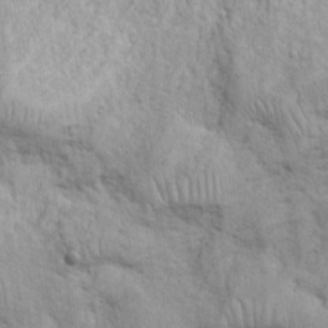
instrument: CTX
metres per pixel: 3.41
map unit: eHh
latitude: 19.2159
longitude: -61.9717
